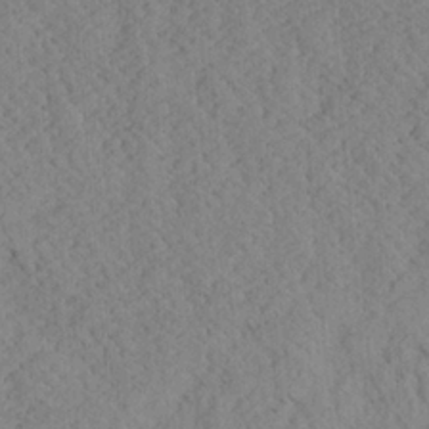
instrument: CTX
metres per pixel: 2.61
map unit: Ave
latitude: 24.1199
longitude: -134.1577
